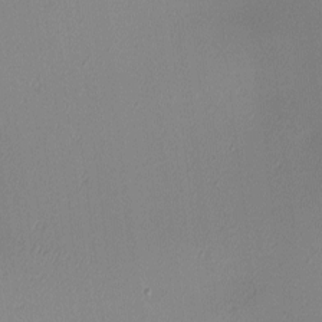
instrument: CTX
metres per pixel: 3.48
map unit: lAa
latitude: 2.6868
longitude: -115.8394
